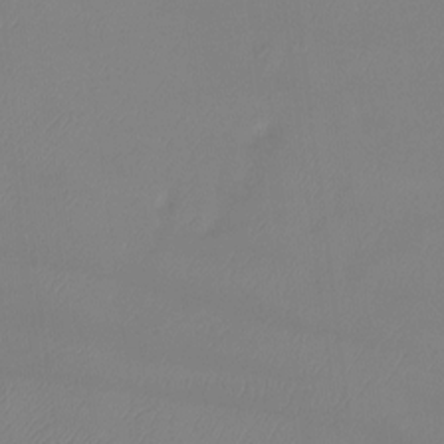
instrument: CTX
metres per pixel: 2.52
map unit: Ht
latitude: -14.3873
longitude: -53.8017
